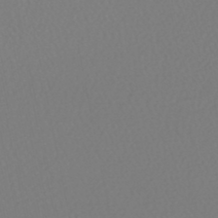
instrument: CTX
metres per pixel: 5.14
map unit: HNhu
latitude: -48.4062
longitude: 101.3320
